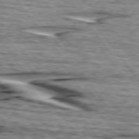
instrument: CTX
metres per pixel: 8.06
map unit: lApd
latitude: 74.8380
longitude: -72.4223
